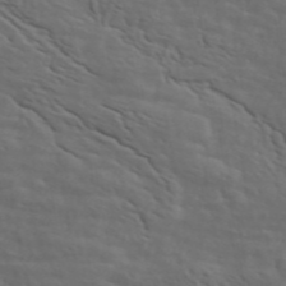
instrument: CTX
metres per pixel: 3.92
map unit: ANa
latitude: 45.6316
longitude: -84.0633
